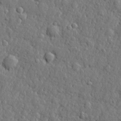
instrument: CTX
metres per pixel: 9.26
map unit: lHvf
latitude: 23.0647
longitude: 143.3131
